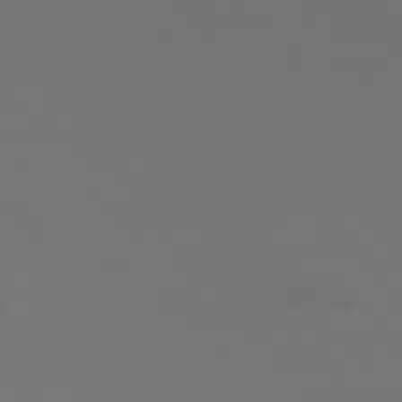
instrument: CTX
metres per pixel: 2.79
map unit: Hpe
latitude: -76.0661
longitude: -10.3090
